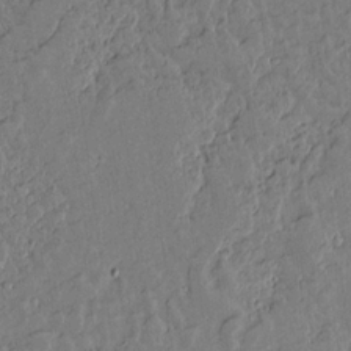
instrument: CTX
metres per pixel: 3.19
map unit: lAvf
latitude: 15.0270
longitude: -127.4993
